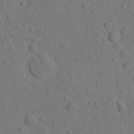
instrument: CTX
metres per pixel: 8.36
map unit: eHh
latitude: -1.5022
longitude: 18.2739
